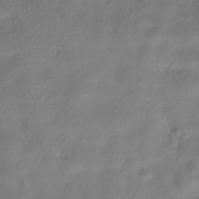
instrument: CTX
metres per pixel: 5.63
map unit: HNhu
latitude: -40.7274
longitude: 97.7100
